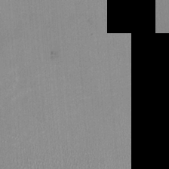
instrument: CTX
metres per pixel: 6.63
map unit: HNhu
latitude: -1.9179
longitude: -1.3481
